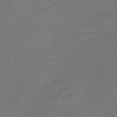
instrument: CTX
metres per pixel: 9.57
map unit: Nve
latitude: -56.6518
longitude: 60.7085
